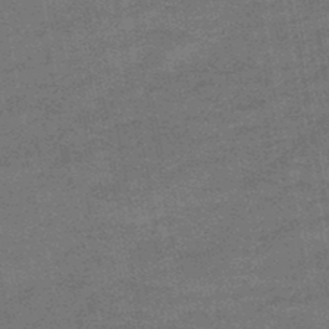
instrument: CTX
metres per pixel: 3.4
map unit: HNb
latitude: -47.6533
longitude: -39.0836
